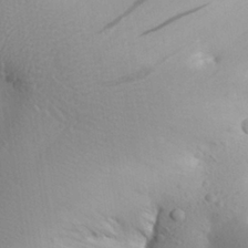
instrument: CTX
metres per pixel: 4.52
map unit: Aa
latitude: 27.1403
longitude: -143.2726
